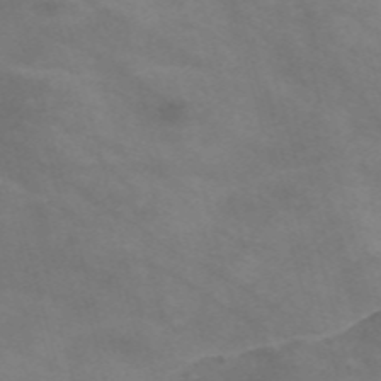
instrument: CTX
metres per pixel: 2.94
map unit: Nve
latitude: -58.4062
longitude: 58.8974
